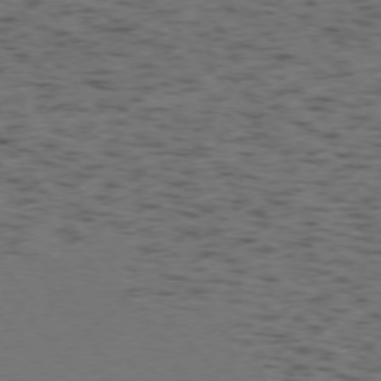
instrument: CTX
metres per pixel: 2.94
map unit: Ap
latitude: -76.0094
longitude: -61.8394
